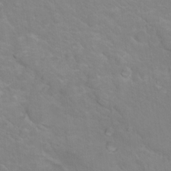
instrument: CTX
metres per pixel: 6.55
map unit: Nhu
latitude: 16.8947
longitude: -33.3293
